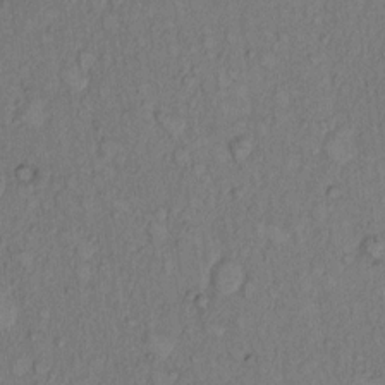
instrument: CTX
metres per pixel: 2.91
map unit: Hto
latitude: 8.9136
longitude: -58.4034
